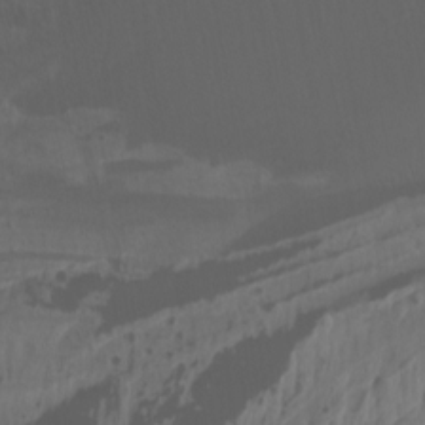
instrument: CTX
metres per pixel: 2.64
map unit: Htu
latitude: -6.2550
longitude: -69.2159
